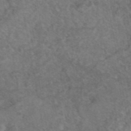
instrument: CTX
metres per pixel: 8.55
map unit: eAb
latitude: 45.0836
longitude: 114.2928
